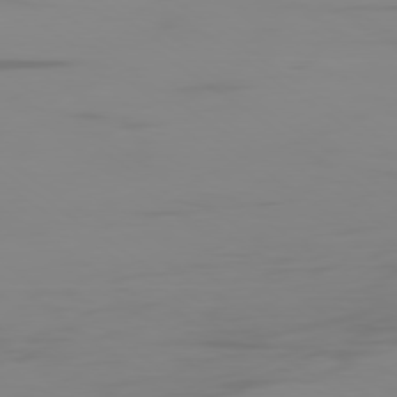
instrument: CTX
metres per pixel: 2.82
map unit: Ap
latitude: -78.8597
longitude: -78.9325
